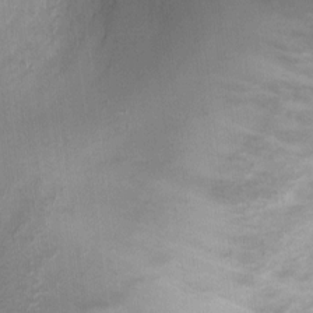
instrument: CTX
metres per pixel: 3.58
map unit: Ht
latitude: 1.7071
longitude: -19.4426
